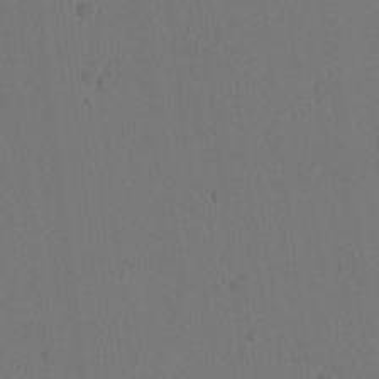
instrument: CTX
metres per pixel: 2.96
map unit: Nhu
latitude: -6.1983
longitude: -153.0459
